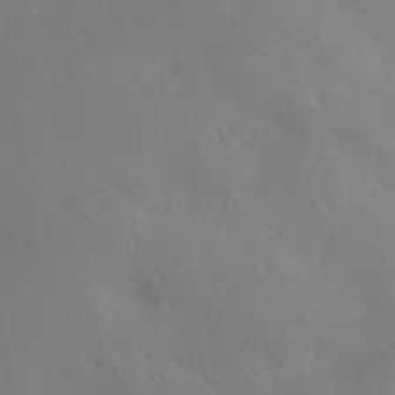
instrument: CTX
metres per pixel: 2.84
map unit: Ave
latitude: 1.5182
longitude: -113.3670
